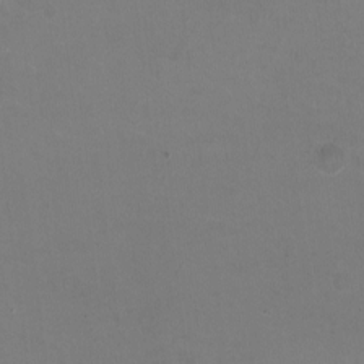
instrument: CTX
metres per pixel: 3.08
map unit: HNhu
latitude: -2.1983
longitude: -2.2711
